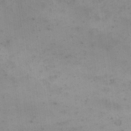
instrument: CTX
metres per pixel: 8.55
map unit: eHh
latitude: 18.4790
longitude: -66.3467
